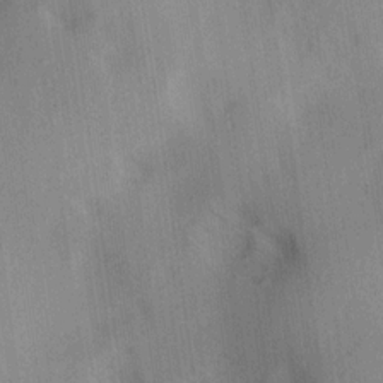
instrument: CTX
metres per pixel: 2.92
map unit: lAa
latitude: 17.8772
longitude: -138.3278
